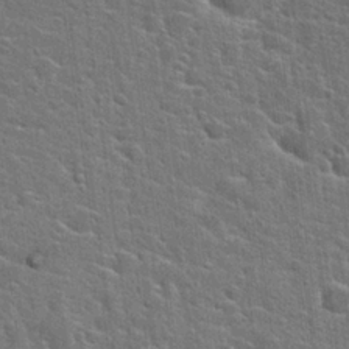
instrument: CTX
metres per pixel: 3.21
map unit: Hto
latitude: 22.9325
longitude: -44.4412
